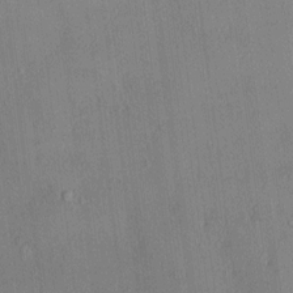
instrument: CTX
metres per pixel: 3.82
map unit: HNhu
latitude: 3.4048
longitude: 8.3495
